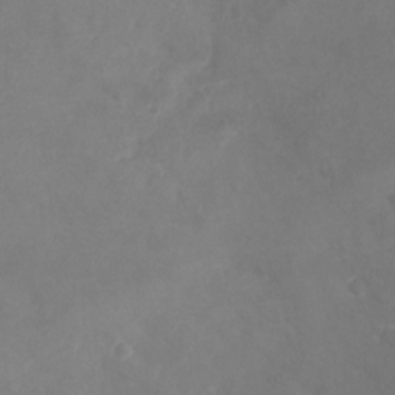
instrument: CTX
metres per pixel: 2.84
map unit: Nhu
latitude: -22.8030
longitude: -57.4426
